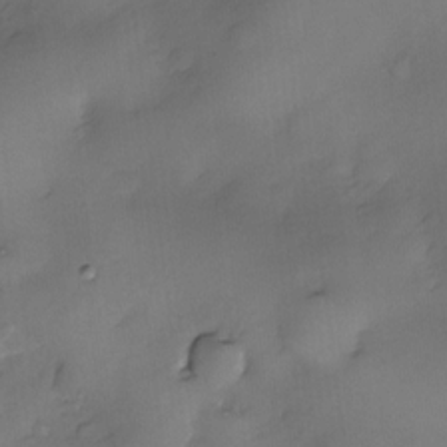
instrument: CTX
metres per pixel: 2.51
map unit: eHh
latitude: -23.4644
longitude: 15.2754
